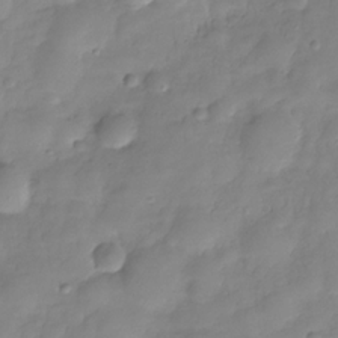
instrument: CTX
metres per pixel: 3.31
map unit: Hve
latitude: -29.5588
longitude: 94.0283
